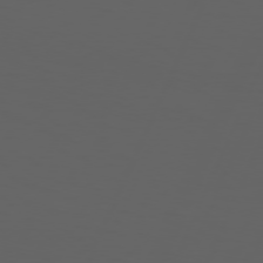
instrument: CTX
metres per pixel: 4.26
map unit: Hpe
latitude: 73.9717
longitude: -127.0837
